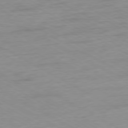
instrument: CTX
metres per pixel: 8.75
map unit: Ap
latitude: -76.8408
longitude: -75.1214
